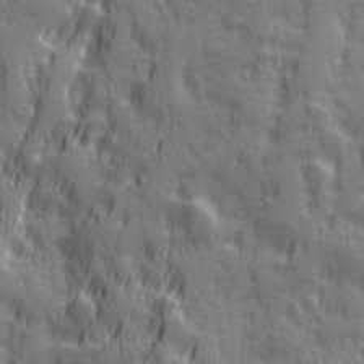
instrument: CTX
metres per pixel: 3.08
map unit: Ave
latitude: 19.9339
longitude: -132.7057
